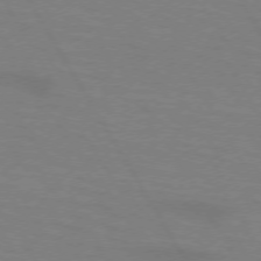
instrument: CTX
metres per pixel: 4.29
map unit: lApd
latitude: 72.4979
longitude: -57.2536
